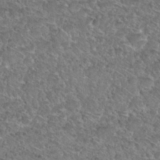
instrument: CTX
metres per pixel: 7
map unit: Hto
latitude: 32.7246
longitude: -49.2726
